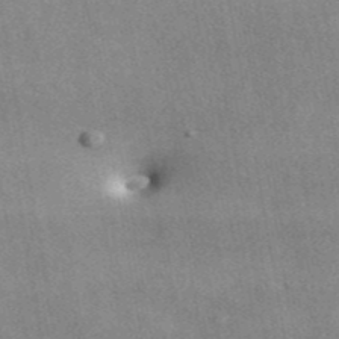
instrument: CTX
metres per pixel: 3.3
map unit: ANa
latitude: 44.2900
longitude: 47.8044
